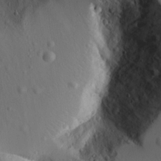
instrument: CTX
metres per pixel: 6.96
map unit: lAvf
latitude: 16.2334
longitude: -126.5924
